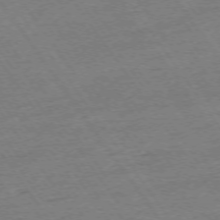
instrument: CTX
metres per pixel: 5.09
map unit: Ap
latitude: -74.2929
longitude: -83.0458
